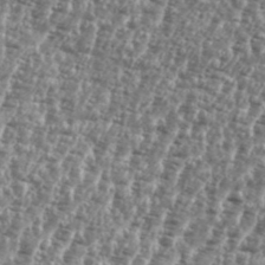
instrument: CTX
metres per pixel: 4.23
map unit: eHh
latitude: 35.4048
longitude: -135.5749
